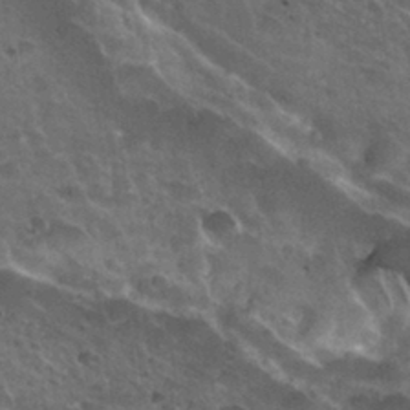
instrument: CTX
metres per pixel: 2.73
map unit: Nhu
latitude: 31.1026
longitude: -54.6679
